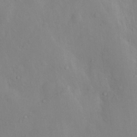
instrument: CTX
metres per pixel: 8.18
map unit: Nhu
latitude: 11.5371
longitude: -26.5924
